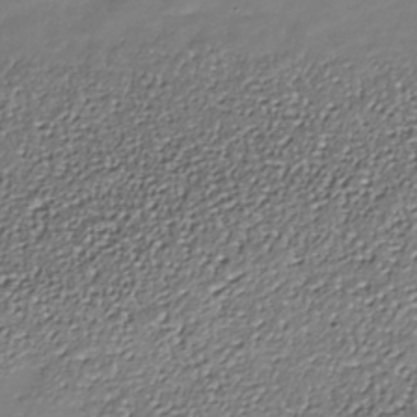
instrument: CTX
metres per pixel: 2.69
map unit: Nhe
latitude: -38.0094
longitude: -89.1404
